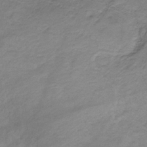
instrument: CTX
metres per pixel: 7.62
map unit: HNb
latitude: -31.4643
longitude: 61.2187
